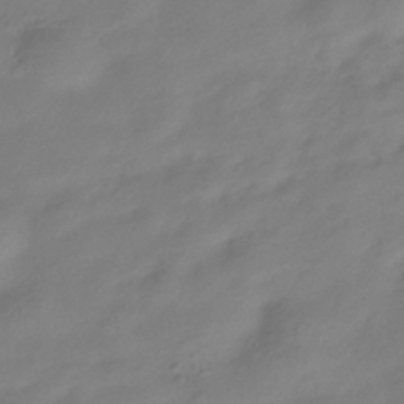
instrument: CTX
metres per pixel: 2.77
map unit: Hve
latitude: -35.4454
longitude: 88.3306
